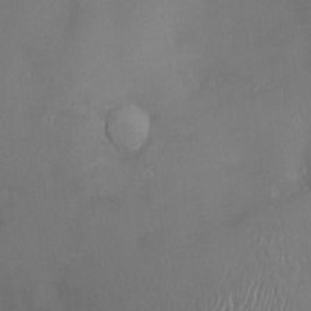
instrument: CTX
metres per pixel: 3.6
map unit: Hve
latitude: -11.4832
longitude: 174.0849
